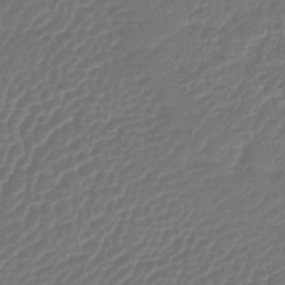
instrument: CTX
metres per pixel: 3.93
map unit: lHb
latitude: -43.0675
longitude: 77.2187
